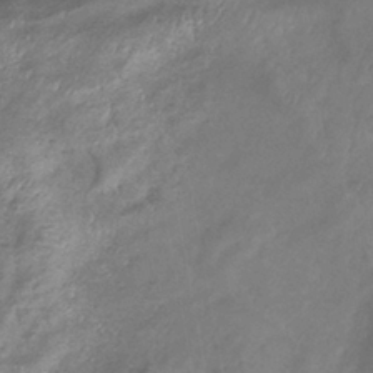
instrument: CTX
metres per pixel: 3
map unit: eHb
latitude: -37.8422
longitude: 76.3117
